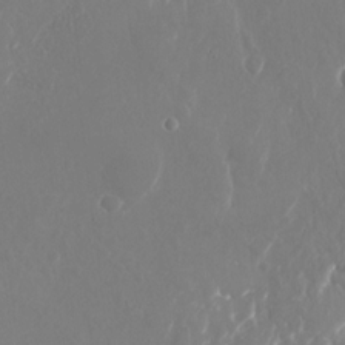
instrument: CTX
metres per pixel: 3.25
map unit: Nhu
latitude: -28.7841
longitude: -70.1200
